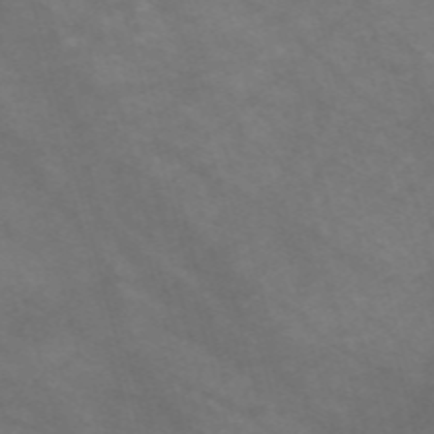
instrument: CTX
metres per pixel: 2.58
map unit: Nve
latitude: -58.8407
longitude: 58.7841
